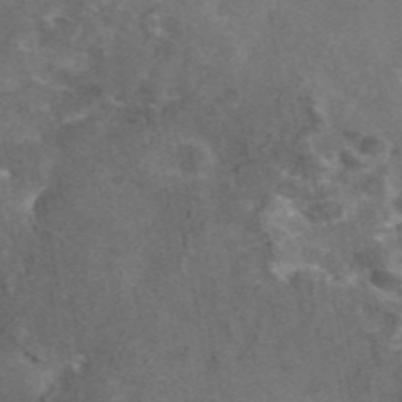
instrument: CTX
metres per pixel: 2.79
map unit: eAb
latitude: 45.4615
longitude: 115.7100
